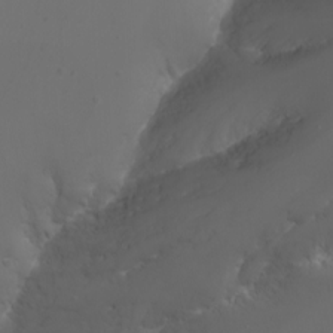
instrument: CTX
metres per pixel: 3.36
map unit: Nhu
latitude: -7.4454
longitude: -82.6112
